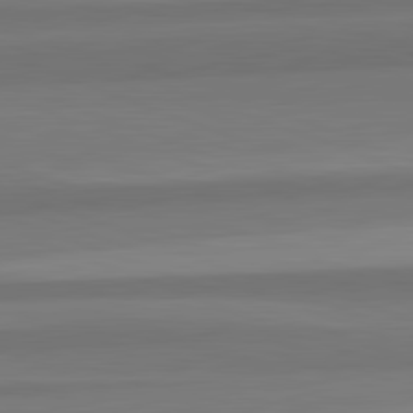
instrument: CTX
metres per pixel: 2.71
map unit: lApd
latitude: 82.3845
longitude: 176.2173
